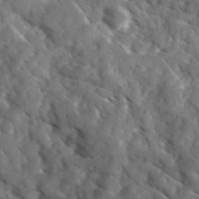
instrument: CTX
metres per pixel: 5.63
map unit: Ave
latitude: 17.6694
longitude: -131.3293
